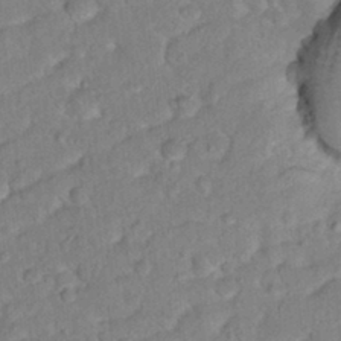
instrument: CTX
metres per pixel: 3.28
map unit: Hto
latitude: 16.2900
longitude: -35.6694
